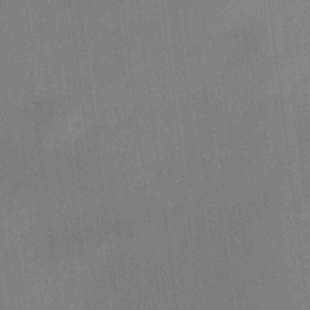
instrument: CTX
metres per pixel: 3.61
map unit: HNhu
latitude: 8.7435
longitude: 9.8044
